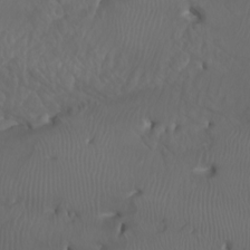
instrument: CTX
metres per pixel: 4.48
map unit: Htu
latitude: -5.3698
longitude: -73.5749
